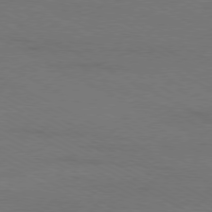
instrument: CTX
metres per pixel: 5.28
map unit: Ap
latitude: -79.8989
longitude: -82.0444
